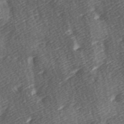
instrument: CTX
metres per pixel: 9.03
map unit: lAa
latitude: -5.9556
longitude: -121.3104
